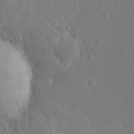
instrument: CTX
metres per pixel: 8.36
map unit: Nhu
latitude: 18.9702
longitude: -73.9906
